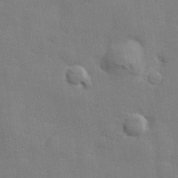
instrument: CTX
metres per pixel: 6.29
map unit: lHvf
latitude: 25.0080
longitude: 142.3873
